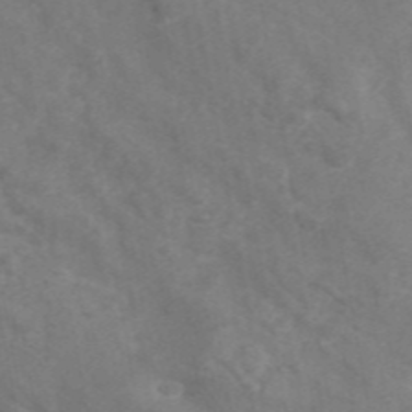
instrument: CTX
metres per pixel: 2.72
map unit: ANa
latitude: 45.4804
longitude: 26.8408
